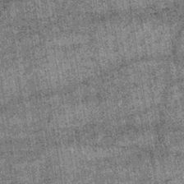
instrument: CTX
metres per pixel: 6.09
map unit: lHb
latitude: -39.9556
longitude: 66.5574
